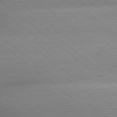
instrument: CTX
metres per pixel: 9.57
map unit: lApd
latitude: 80.0255
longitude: -160.3656
